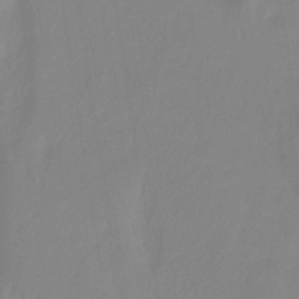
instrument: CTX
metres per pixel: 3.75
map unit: HNhu
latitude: -29.0675
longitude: 67.9745
